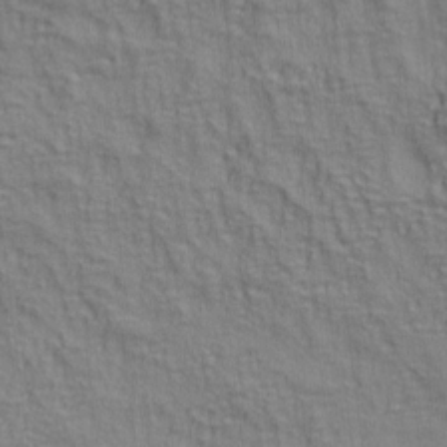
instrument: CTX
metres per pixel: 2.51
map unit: lAa
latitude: 5.1592
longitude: -114.7246
